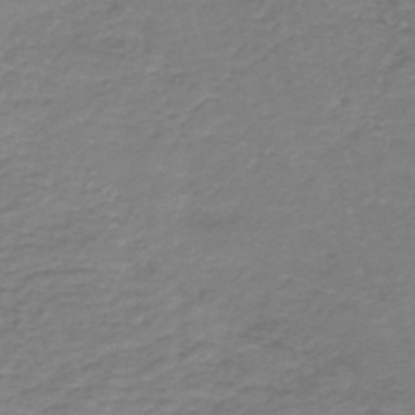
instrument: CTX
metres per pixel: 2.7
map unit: HNb
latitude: -47.4076
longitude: 52.1605
